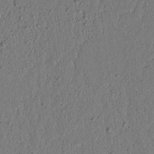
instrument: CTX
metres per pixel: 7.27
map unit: lAvf
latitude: 7.0836
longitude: 165.1243
